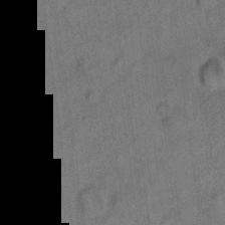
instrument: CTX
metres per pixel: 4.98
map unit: eHh
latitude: 9.4615
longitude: -63.8395
